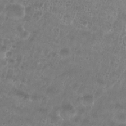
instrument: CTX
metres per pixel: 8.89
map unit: Nhu
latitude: 26.8569
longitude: -52.1389
